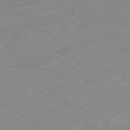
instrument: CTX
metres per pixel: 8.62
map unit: Hpe
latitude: -77.1242
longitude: -17.3671
